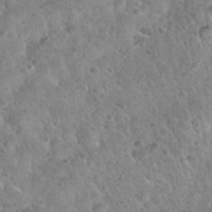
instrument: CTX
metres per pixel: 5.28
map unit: Nhu
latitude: 31.4616
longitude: -52.1767
